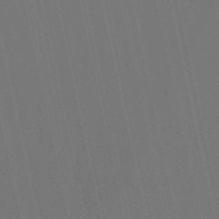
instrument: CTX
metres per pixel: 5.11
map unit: eHb
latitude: -51.1998
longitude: 77.0864
